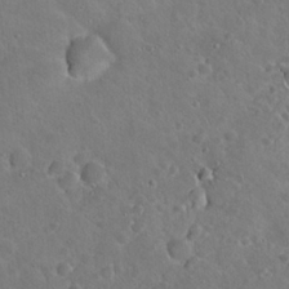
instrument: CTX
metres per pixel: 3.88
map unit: Hto
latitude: 19.0836
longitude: -49.7072
